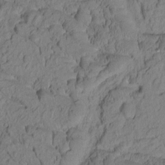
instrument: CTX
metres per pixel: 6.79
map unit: Htu
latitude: -2.5384
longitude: 172.1228
